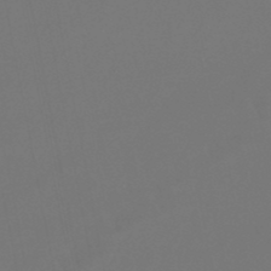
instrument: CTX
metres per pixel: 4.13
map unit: lHb
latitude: -47.4265
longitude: 74.4818
